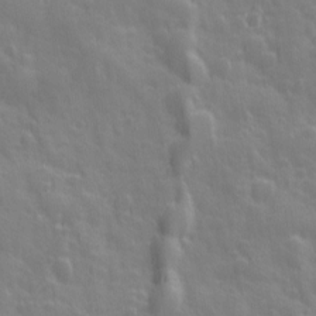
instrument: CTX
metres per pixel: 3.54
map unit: Ave
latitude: 12.8002
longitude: -104.4790
